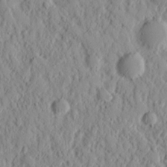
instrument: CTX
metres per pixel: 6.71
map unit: Nhu
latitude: 15.0081
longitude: -73.1215
